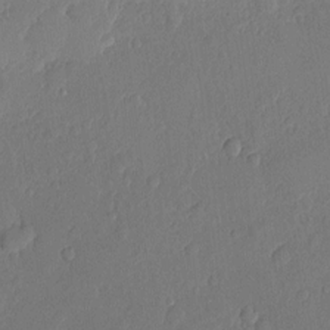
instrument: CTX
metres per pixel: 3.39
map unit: eHh
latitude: 5.4048
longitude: -74.7813
